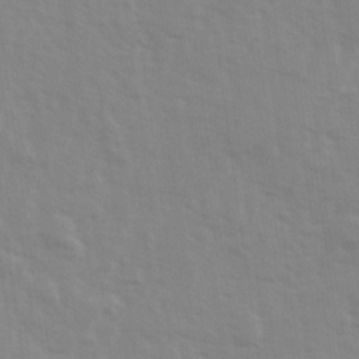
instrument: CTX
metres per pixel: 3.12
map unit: Ave
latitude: 13.5371
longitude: -102.9325
